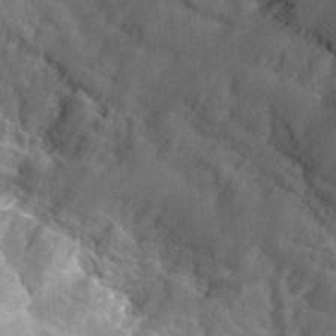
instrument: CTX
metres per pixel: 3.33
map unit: Hto
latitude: 35.7827
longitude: -46.6302
